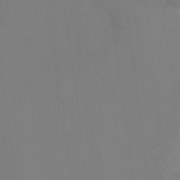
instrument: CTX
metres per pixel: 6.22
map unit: Ht
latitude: -7.1242
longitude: -19.4993
